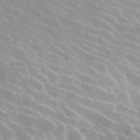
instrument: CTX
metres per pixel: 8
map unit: ANa
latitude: 44.3089
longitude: 46.5573
